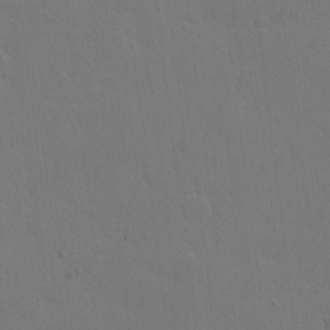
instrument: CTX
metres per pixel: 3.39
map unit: eHh
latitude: 5.3859
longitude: -65.8772
